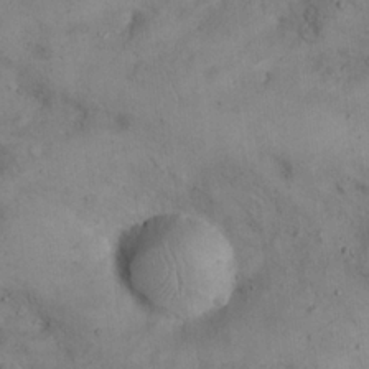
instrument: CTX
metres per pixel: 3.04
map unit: eHh
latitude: 21.4427
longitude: -61.4048
